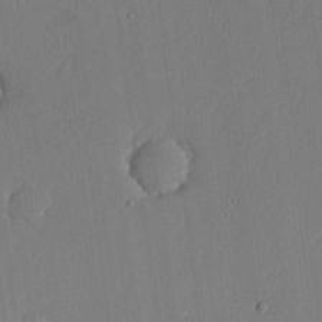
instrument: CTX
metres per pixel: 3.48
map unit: lHvf
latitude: 17.2726
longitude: -114.5167
